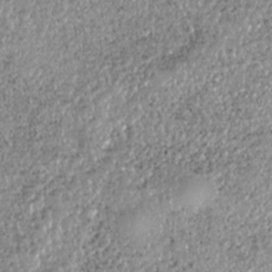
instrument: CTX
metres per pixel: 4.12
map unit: HNhu
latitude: -36.9352
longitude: 33.9556
